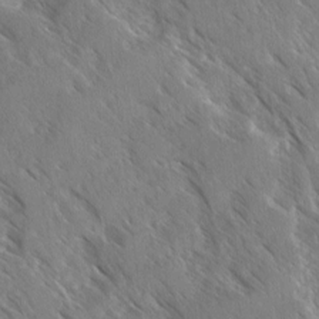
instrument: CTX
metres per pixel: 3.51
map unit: Ave
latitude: -1.4455
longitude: -111.8584
